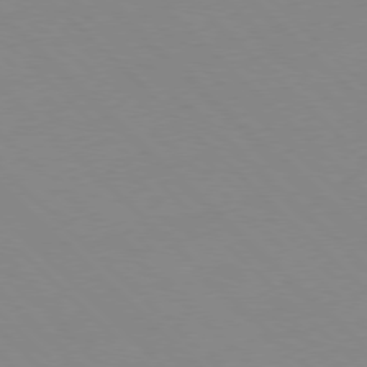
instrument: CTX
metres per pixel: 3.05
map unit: Hpe
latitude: -78.9919
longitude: 8.3306
